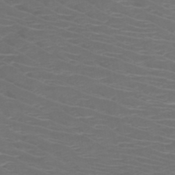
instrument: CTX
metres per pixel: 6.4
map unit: HNb
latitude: -49.1809
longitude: -46.6113
